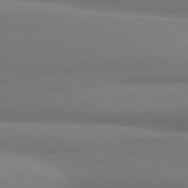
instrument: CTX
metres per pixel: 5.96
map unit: lApd
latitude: 81.2726
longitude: 177.8233
